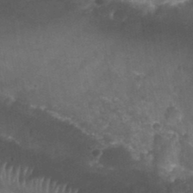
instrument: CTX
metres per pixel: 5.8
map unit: Nhu
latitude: 28.0255
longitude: -55.0647
